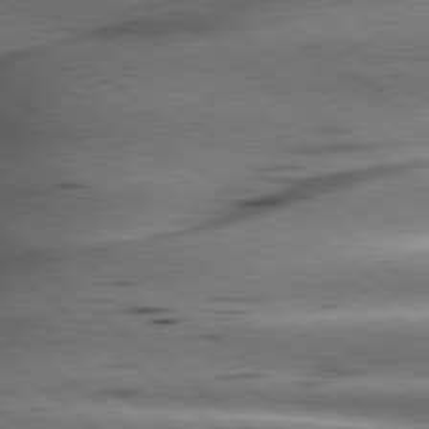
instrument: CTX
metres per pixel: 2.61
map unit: lApd
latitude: 79.8584
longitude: -139.9528
